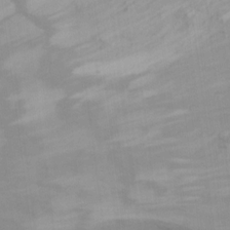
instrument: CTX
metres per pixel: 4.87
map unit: Ht
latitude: 10.3656
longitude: -32.7435
